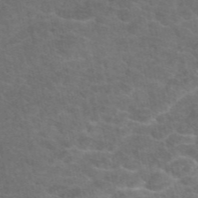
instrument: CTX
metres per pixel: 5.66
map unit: eAb
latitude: 47.5938
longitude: 105.6910
